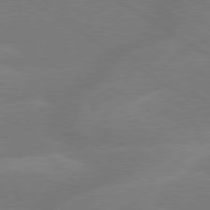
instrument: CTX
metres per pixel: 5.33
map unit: lApd
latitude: 79.3104
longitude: -143.1403
